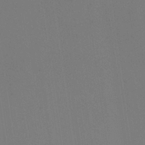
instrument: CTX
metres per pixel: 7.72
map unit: HNhu
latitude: 10.7813
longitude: 22.9920
